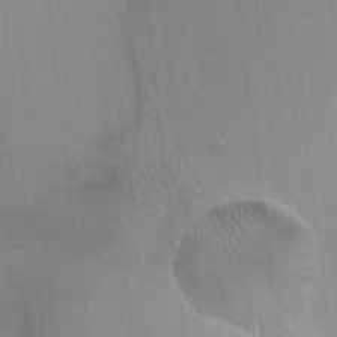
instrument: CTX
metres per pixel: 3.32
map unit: Ht
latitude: -3.6343
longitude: -16.9703
